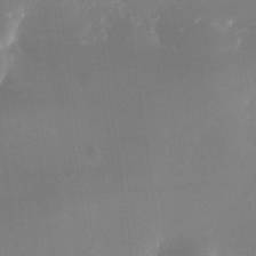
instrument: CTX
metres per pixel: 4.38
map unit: Nhe
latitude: -32.2362
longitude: -116.5546
